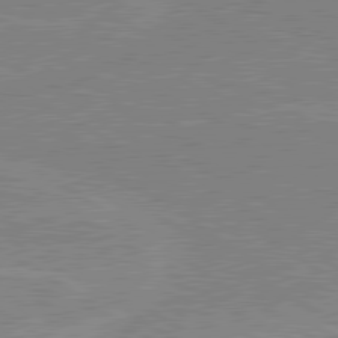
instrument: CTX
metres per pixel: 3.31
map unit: lApd
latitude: 80.4223
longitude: 123.8989
